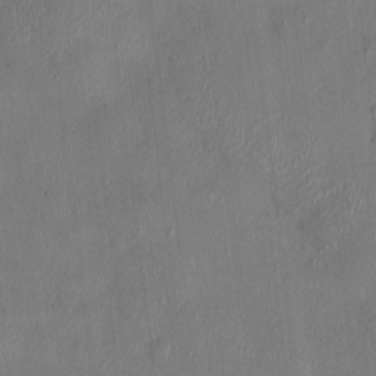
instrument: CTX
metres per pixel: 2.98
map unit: HNhu
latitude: 3.1403
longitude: -5.9528
